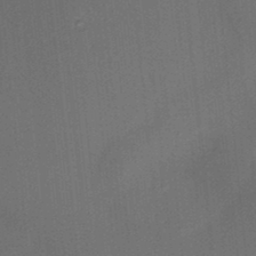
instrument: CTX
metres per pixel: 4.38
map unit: HNhu
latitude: 12.5546
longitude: 10.9164
